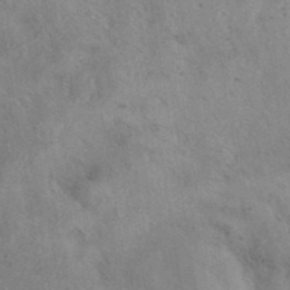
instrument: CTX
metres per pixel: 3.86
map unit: eAb
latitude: 41.0080
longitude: 108.4440
